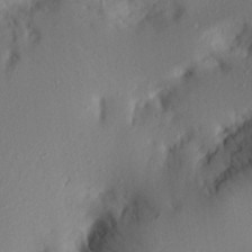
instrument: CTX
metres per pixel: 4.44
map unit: Aa
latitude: 21.2159
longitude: -146.3090
